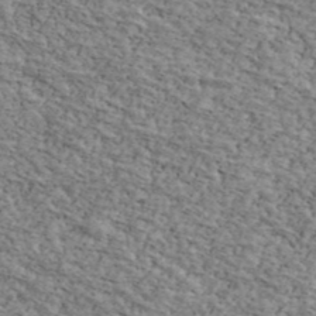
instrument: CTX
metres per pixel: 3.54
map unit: Ave
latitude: 41.4048
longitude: -109.6316
